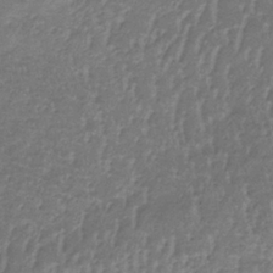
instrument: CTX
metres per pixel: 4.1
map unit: lHb
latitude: -34.6329
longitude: 69.3509
